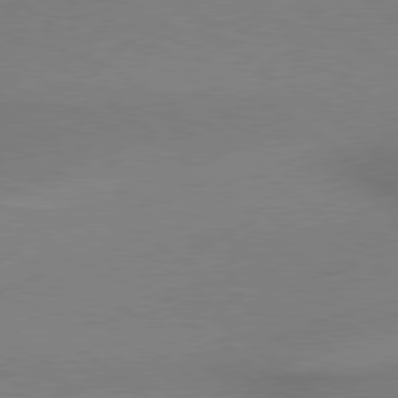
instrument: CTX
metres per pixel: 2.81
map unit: lApd
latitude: 79.3293
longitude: 179.8044
